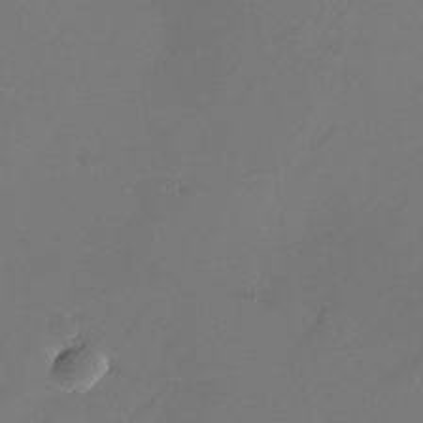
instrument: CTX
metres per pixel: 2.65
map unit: Nhu
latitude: -25.5021
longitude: -71.5371
